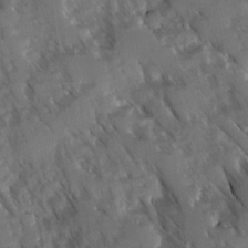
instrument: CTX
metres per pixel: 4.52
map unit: Ave
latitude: -0.9164
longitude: -111.3671
